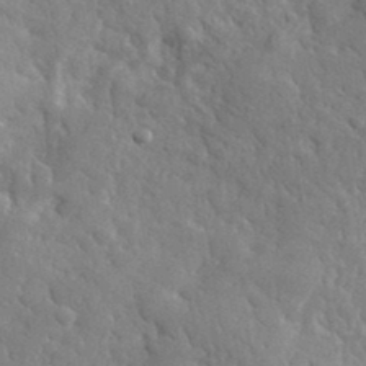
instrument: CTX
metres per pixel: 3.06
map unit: lHvf
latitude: 35.9339
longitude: -87.0269
